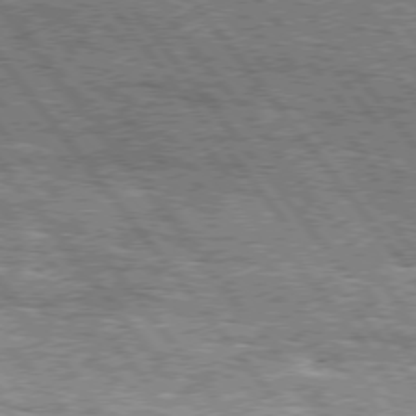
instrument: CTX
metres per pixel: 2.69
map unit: Hpe
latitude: 75.3482
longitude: -156.4978
